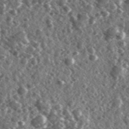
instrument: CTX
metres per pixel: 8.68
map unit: Ave
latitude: 37.8772
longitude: -107.5938
